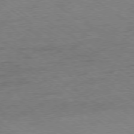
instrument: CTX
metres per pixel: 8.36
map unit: Hpe
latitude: -79.0486
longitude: -13.9150
